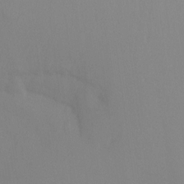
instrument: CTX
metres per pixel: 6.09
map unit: Ht
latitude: -15.0676
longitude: -50.3845
